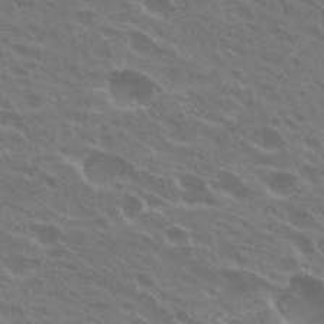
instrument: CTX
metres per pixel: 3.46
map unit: Hto
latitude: 24.4978
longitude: -38.6490
